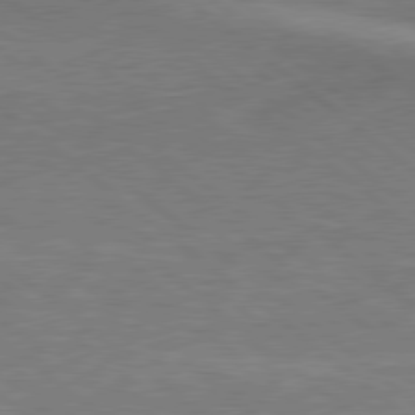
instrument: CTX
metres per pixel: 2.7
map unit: lApd
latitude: 78.8758
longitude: 179.6722
